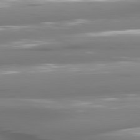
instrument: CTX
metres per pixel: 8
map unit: lApd
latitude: 80.6868
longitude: -144.1200
